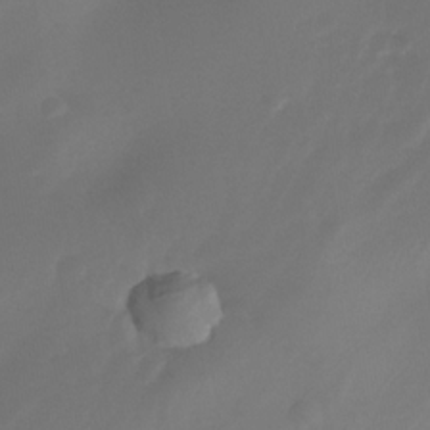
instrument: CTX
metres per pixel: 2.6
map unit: Nhe
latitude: -34.7274
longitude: -144.8191
